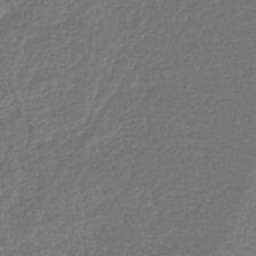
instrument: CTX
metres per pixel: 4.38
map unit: lHb
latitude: -43.3698
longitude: 72.1417
